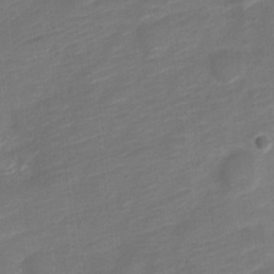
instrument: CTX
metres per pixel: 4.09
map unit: Nve
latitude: -19.4454
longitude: 107.8045
